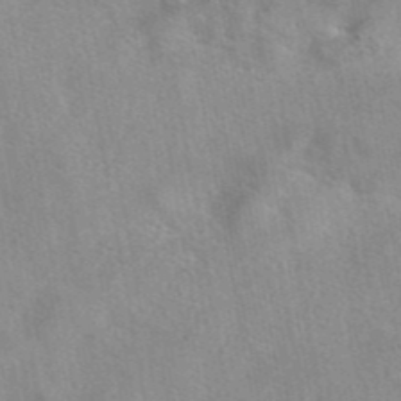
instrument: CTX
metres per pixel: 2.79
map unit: eAb
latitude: 42.8191
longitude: 104.0850
